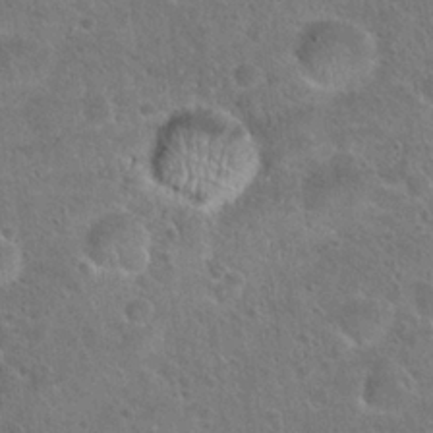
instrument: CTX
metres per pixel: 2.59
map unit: Hto
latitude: 23.4237
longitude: -49.0081
